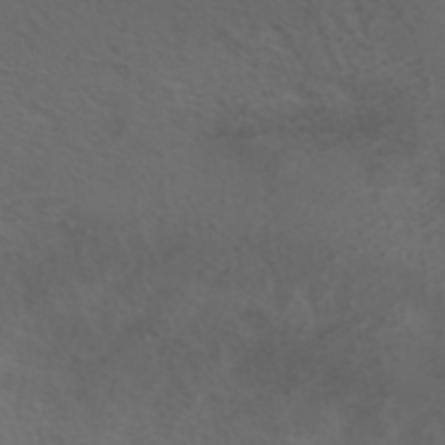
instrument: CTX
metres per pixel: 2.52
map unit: ANa
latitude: 36.0255
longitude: 14.1039
